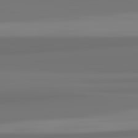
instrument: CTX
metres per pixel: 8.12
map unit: lApd
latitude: 82.2900
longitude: 171.1242
